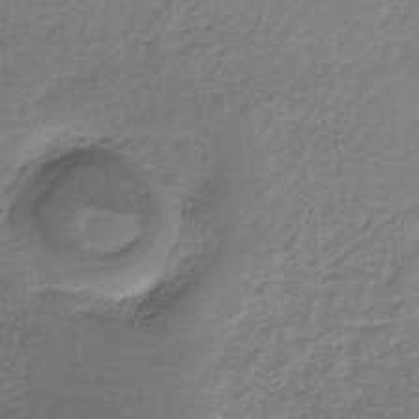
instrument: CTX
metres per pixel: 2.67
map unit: lHb
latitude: -35.0675
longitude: 62.1228
